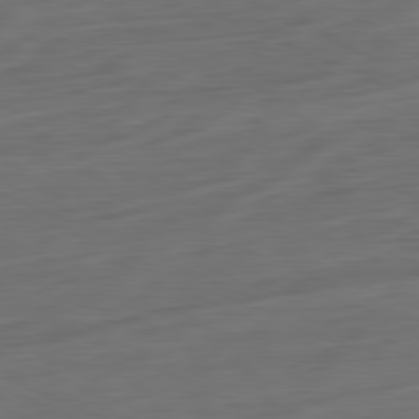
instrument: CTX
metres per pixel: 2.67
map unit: Ap
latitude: -81.6722
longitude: -76.0822
